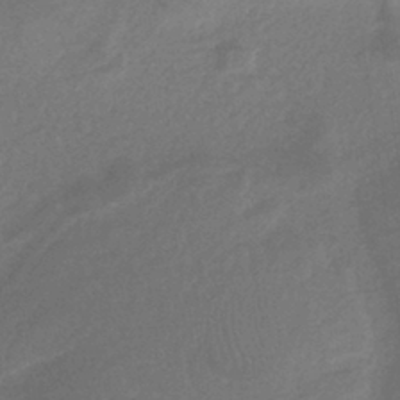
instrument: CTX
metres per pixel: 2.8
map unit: HNb
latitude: -36.5007
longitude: 57.9745
